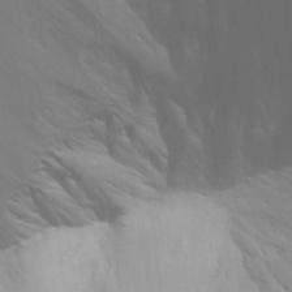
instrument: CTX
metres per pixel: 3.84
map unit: Aa
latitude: 28.1011
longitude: -144.2900
